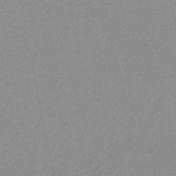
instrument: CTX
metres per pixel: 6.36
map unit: HNb
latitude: -52.2550
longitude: -51.4615
